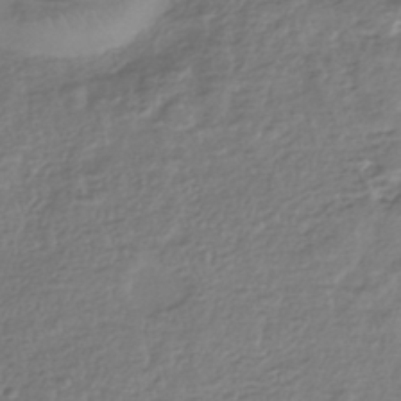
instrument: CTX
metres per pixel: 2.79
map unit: HNhu
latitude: -42.9163
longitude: 99.9367
